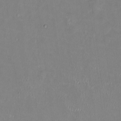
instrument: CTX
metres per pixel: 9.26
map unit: HNhu
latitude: 0.4412
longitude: -4.9325
